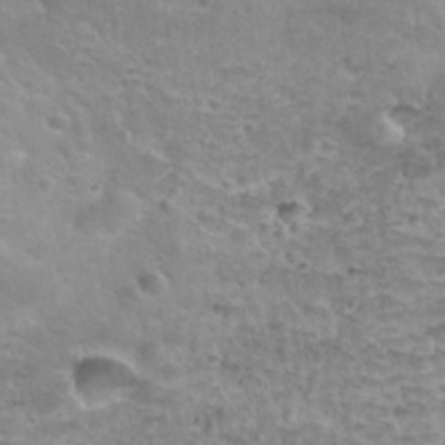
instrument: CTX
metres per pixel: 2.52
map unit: Hto
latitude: 33.7072
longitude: -39.9906
